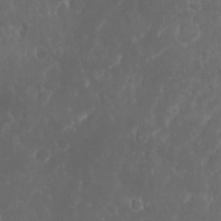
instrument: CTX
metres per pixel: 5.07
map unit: Nhu
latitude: 23.9906
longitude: -59.6127
